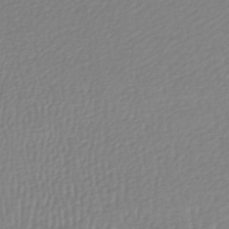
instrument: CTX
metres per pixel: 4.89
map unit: lHb
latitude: -45.8422
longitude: 68.1794
